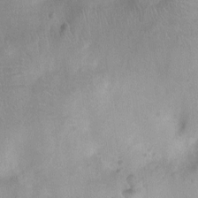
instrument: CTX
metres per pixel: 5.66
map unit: Ht
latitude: -9.2376
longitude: -21.5371
